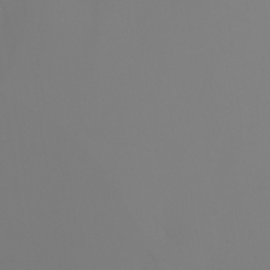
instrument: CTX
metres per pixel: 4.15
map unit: Nhu
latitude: -7.3131
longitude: -79.3104
